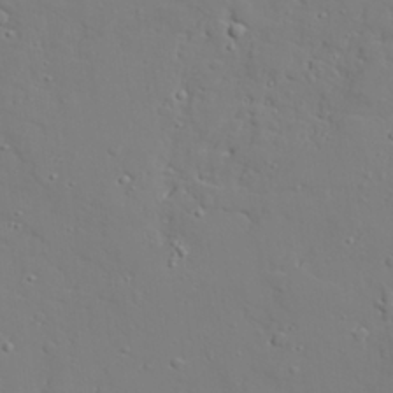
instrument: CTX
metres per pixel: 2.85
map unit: lAvf
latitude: 27.8395
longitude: -108.1577
